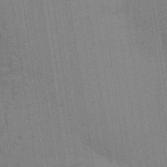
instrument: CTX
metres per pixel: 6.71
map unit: Aa
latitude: 31.2537
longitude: -139.8205
